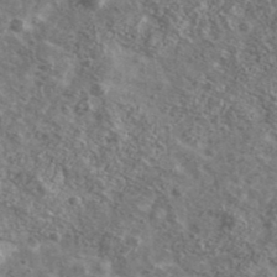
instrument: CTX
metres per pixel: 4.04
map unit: Ave
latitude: 41.4993
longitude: -108.3278
